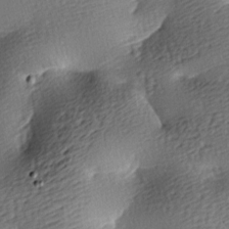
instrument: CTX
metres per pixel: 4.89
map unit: lAa
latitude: -8.6518
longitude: -126.4601
